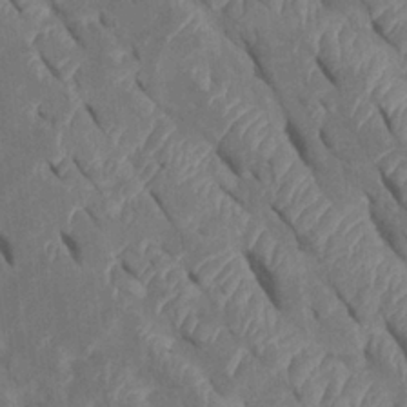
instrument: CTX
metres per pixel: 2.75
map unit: Htu
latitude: 1.1214
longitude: 147.3887
